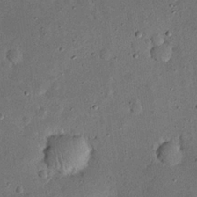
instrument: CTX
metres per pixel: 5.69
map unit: eHh
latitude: 24.2144
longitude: -71.0269
